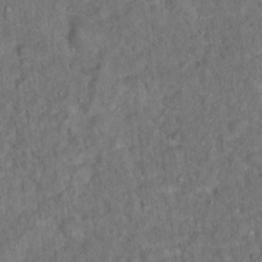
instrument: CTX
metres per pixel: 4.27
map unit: Ht
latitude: 15.3860
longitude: -37.8961
